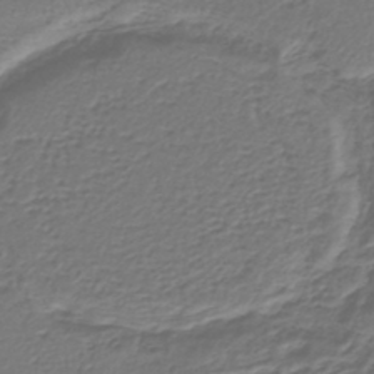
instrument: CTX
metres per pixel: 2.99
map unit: lHb
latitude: -42.7274
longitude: 61.5966
